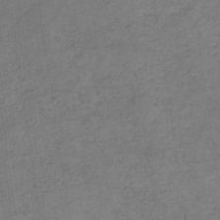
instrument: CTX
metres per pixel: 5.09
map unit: HNb
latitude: -44.5952
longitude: -42.5546
